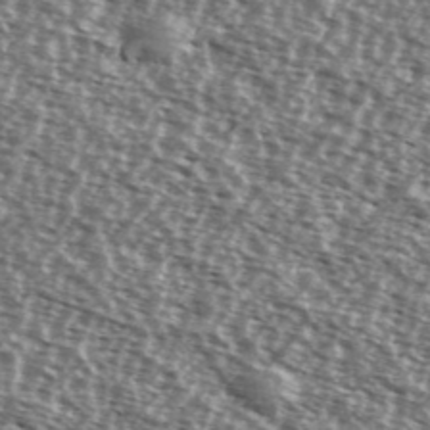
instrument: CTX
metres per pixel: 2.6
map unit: Ave
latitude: 38.1389
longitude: -112.2333
